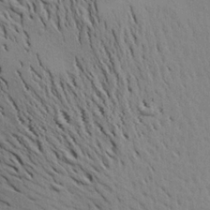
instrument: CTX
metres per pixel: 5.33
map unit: Aa
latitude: 20.9514
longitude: -148.4790
